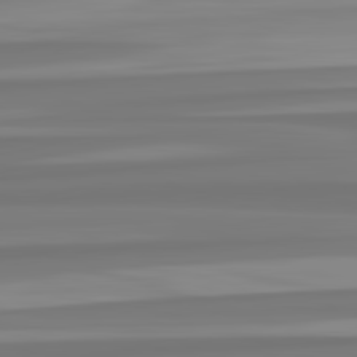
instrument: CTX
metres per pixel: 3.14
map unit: lApd
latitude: 82.8191
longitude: 174.0472
